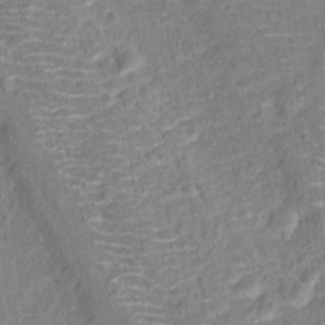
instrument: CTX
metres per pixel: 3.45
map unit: Hto
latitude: 16.4223
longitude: -42.4601
